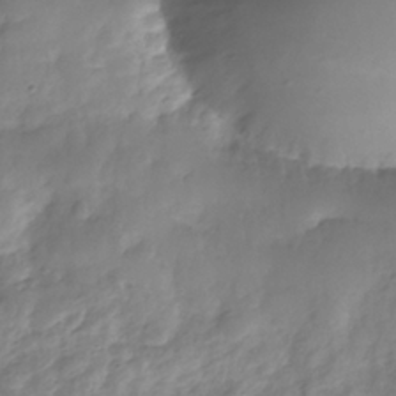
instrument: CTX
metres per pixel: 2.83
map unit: Nhe
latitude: -36.0472
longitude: -178.7813
